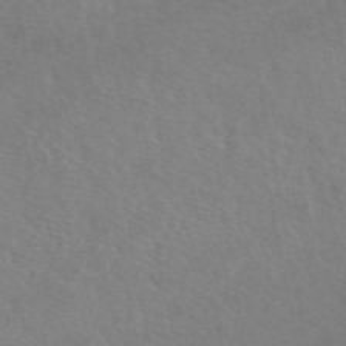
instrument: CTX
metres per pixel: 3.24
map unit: eAb
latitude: 47.4238
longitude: 102.1228
